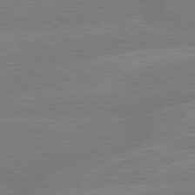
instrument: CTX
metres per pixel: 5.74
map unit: lApd
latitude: 79.3104
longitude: -145.2159
